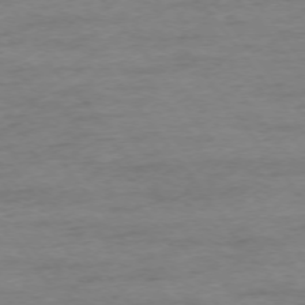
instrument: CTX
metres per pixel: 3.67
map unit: Ap
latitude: -75.4077
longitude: -85.0081
